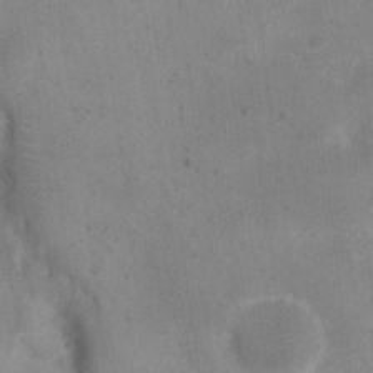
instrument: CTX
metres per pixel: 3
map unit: eHh
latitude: 20.6302
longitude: -64.7813
